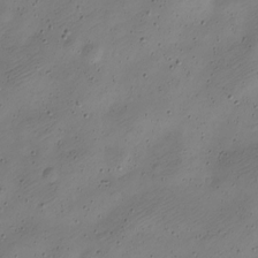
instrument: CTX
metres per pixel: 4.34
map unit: Nve
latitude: -23.1620
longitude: 106.2551
